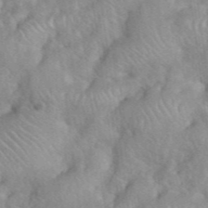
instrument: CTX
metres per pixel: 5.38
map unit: eHh
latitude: 40.1766
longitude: -56.4223
